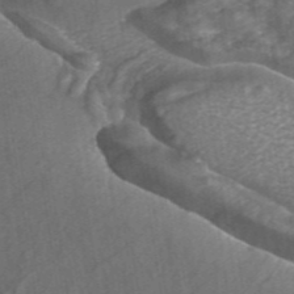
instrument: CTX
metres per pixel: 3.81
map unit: ANa
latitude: 44.2144
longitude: 25.8611
